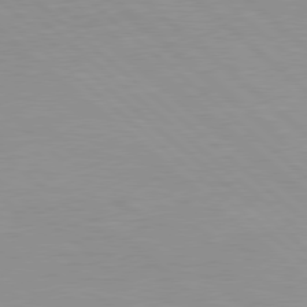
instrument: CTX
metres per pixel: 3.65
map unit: Hpe
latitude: 78.3468
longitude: -125.2914
